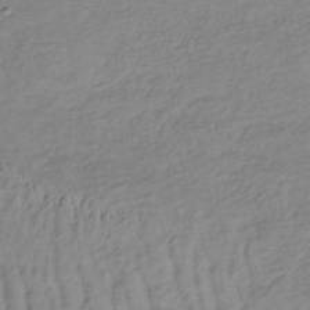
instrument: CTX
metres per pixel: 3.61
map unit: lHb
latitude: -35.3132
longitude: 69.7288
